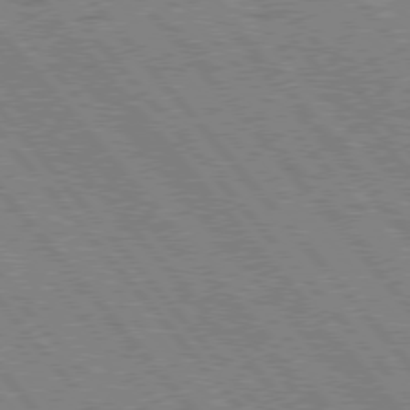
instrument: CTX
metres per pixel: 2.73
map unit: Hpe
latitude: 75.9906
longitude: -150.2144
